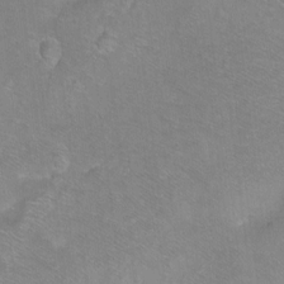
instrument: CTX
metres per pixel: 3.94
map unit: Ht
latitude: -9.0675
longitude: -36.4979
